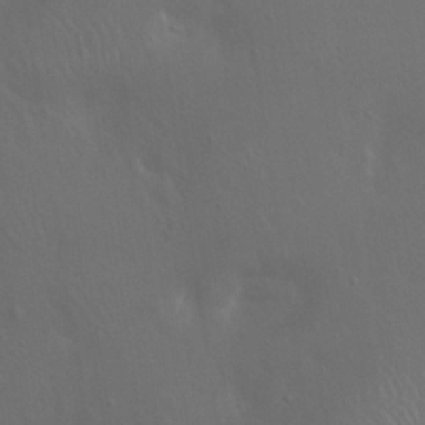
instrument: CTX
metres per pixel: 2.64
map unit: Hto
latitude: 18.9136
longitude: -56.2711
